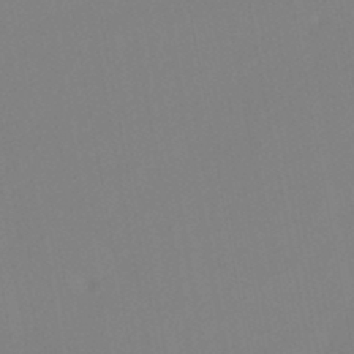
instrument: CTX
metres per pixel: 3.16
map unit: lHb
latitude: -46.1605
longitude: 75.3321
